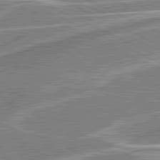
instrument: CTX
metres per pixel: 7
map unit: lApd
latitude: 81.5182
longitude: 127.9745
